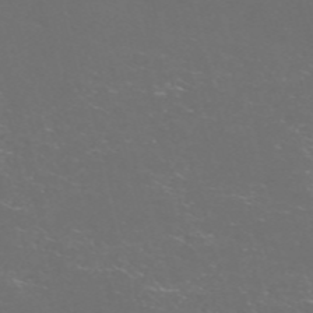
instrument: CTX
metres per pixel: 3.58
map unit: Nve
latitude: -57.6911
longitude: 52.5195
